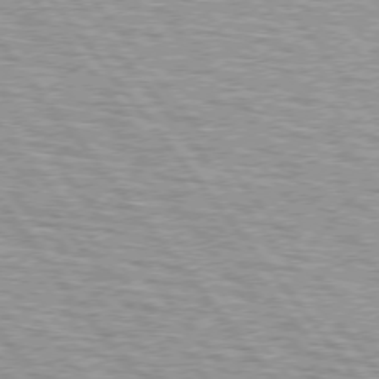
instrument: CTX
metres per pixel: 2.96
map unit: lApd
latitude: 75.0081
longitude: -76.2900
